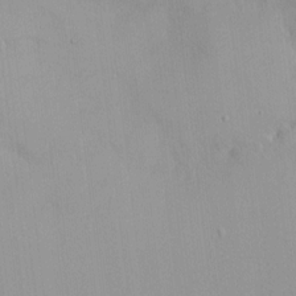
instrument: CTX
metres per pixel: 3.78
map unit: HNhu
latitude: 3.2159
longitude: 6.6707
